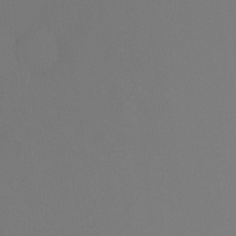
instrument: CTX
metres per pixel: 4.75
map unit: Ht
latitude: -9.9745
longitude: -33.2915
